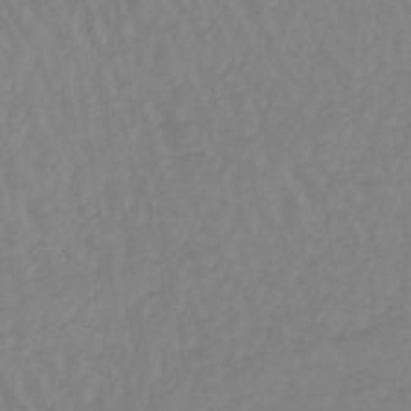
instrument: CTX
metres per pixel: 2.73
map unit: lHb
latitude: -44.9542
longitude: 66.0661
